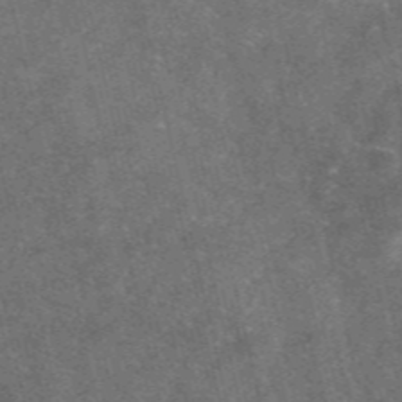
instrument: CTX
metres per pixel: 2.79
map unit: eAb
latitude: 46.8002
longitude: 119.1809
